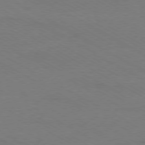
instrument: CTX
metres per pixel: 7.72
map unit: Ap
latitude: -79.4643
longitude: -82.8569
